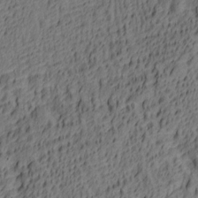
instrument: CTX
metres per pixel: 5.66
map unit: lAa
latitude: 4.1389
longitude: -114.1766
